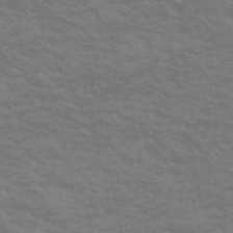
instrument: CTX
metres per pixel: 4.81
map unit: eHh
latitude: -51.4265
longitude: -24.0822
